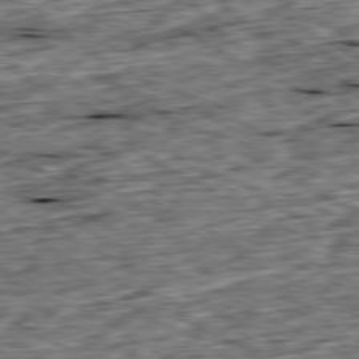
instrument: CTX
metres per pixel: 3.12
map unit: Ap
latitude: -80.5763
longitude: -87.4237
